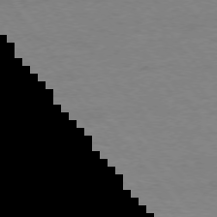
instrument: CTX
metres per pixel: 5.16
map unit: Ap
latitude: -76.2362
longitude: -84.8380
